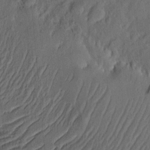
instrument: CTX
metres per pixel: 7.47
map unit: eHh
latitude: 5.2537
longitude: -77.1025
